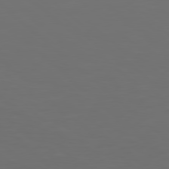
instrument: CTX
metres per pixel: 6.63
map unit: Hpe
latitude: 77.9339
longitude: -169.2726
